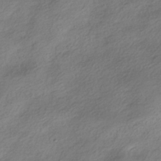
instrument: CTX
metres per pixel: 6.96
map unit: HNhu
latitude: -40.3873
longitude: 100.2550
